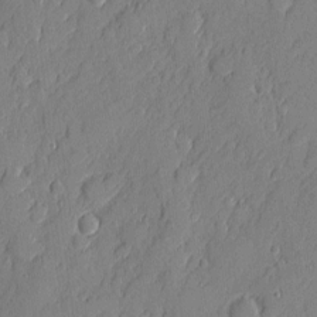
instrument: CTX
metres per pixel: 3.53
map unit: eHh
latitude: 5.2348
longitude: -76.1011
